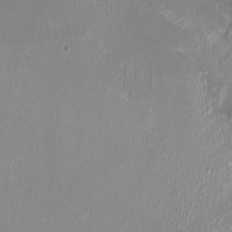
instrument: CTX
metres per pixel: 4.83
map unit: HNhu
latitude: -2.5573
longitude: -6.5546
